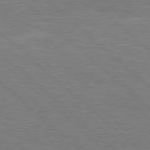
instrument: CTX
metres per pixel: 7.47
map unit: Hpe
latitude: 78.0822
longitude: -152.3845
